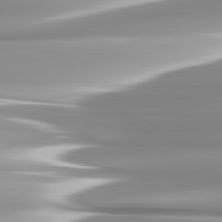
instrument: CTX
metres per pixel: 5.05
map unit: lApd
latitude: 82.7624
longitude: -138.1011
